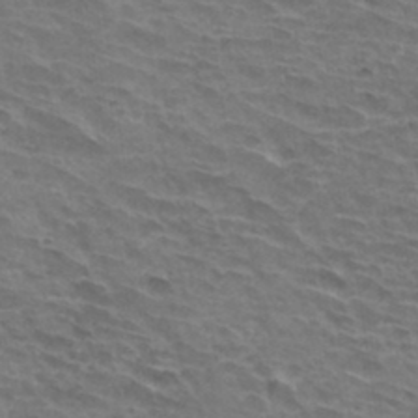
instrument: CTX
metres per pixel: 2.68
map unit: Hto
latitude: 33.6694
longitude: -42.9892
